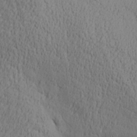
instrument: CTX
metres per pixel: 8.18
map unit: Aa
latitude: 28.1389
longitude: -132.1956
